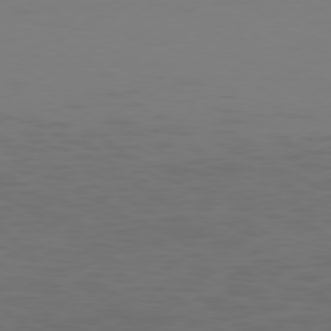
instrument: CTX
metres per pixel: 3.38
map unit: Ap
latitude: -78.5573
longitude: -79.4805
